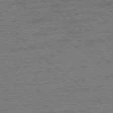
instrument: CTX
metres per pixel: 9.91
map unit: Ap
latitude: -78.7463
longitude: -101.5371
